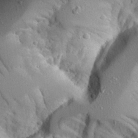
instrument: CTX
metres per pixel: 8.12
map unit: Aa
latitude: 24.5545
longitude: -132.1767
